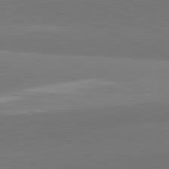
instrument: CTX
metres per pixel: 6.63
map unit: lApd
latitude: 82.2522
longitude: 150.3117
